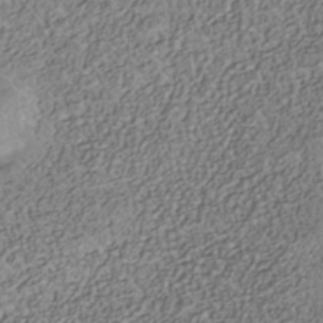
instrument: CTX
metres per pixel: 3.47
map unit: Nhe
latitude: -41.1242
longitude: -100.4034
